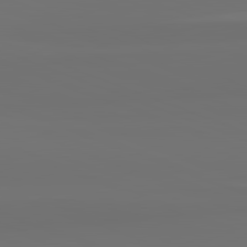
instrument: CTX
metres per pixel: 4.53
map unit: lApd
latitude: 82.3467
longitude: 154.9353
